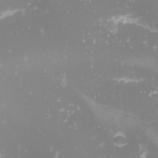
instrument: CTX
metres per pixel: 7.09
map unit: Nhu
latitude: -0.8975
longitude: -80.7246
